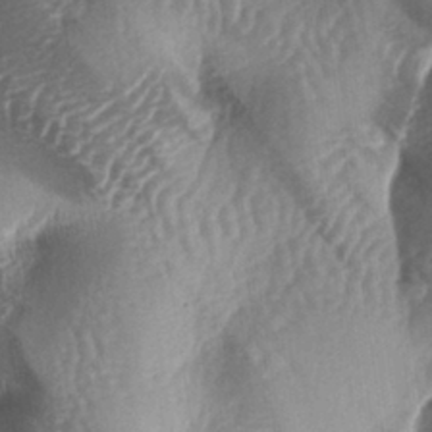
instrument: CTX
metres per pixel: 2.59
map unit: lAa
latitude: -6.0283
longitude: -126.8758
